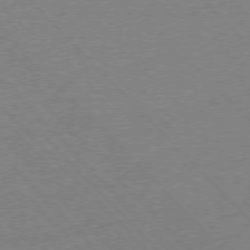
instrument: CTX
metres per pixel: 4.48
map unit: Ap
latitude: -76.3306
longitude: -85.4804
